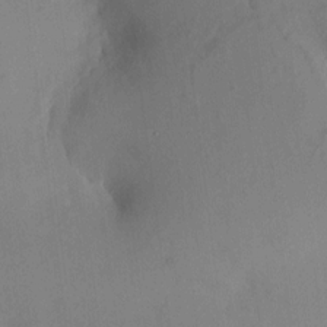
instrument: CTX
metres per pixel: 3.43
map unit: HNhu
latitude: 6.5357
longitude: -3.3481
